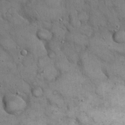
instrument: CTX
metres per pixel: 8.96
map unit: eHh
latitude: 20.0633
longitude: -60.3845
